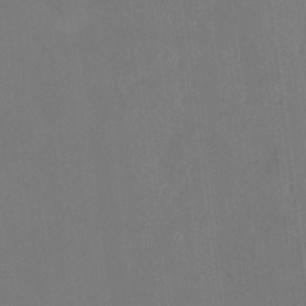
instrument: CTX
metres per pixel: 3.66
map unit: HNhu
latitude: 3.7638
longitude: 8.1795
